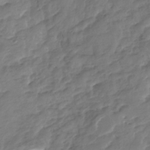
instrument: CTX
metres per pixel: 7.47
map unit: Nhu
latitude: -23.3132
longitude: -56.5734
